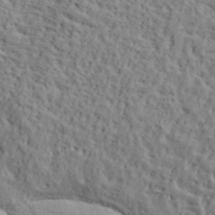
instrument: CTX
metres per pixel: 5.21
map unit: lHvf
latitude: 39.5938
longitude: -87.6127
